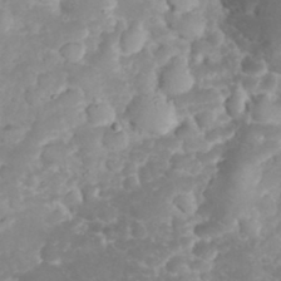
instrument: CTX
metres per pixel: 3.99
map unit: eHh
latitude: 32.7435
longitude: -62.9325
